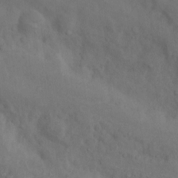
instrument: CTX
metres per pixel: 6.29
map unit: Nhu
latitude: 10.4601
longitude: -26.4034
